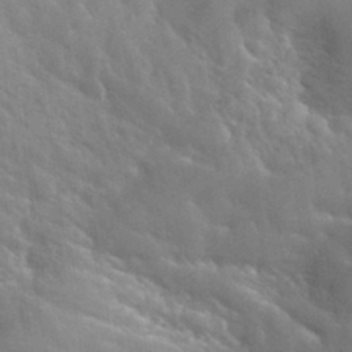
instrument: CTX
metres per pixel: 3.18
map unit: Hto
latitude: 34.4601
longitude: -39.8205
